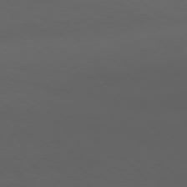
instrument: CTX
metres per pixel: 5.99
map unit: Hpe
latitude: 77.1592
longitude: -167.3292
